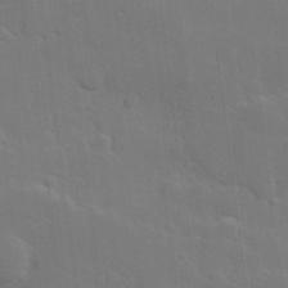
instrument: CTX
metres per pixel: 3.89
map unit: Hve
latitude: 24.6301
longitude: 150.6141
